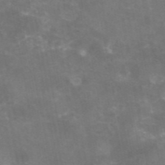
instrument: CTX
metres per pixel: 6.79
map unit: eAb
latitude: 46.5924
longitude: 124.4818
